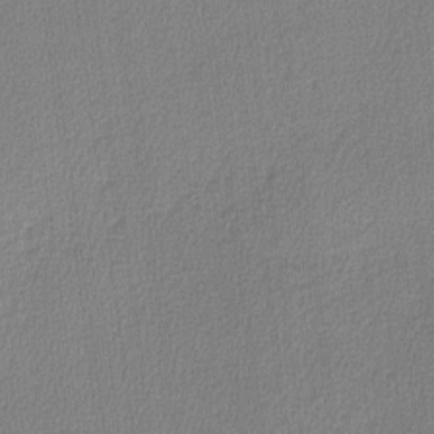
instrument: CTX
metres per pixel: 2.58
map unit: lHvf
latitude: -11.3321
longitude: -99.2914
